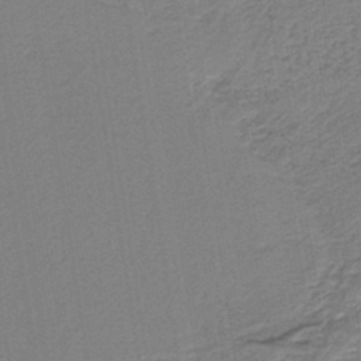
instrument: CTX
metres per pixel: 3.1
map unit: lHb
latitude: -37.6910
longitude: 56.8030
